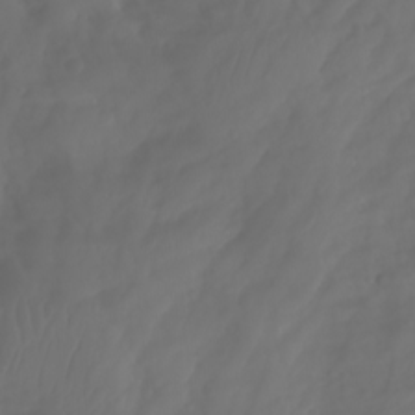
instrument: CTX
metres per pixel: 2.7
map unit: Aa
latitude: -11.1809
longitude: -68.0633
